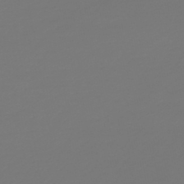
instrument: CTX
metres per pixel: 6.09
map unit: HNb
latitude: -46.9164
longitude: 55.1053
